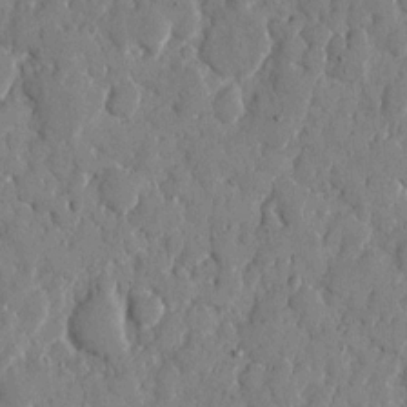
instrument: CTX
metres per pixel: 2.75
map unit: eHh
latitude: 8.8191
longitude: -67.2537
